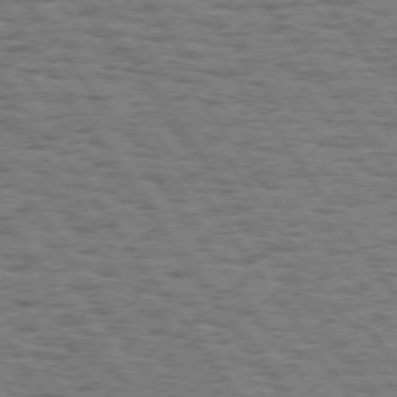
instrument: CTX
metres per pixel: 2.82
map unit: Hpe
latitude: 74.6302
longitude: -134.4790
